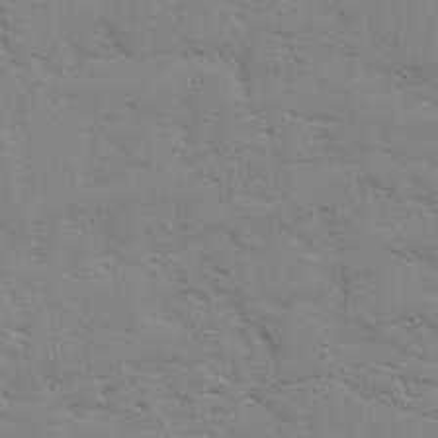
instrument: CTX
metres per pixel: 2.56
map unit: Ave
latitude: 22.8947
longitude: -131.9717
